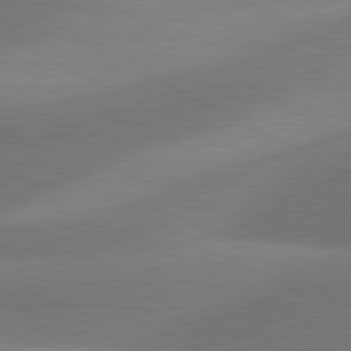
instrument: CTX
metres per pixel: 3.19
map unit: lApd
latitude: 80.9703
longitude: 124.9164
